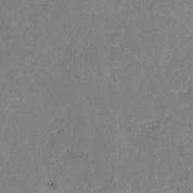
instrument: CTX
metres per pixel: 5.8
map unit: lAvf
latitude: -8.3117
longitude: -112.6868
